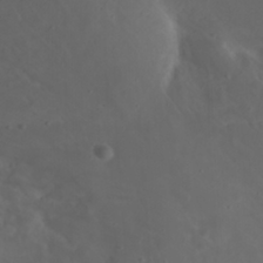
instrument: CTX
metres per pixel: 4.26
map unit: Nhu
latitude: 21.1214
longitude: -72.4034
